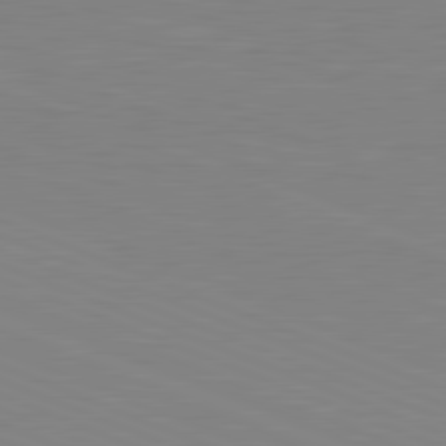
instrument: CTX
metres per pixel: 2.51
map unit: lApd
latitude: 81.8583
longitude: -169.8395
